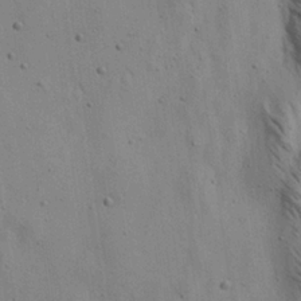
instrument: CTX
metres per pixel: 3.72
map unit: Aa
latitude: 22.3845
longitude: -141.8961
